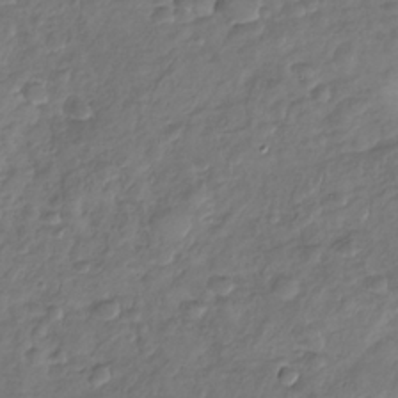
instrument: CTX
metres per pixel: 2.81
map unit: Nhu
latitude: -30.5573
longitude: -61.5182
